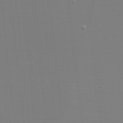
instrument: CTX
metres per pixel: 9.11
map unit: eHh
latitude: -6.0283
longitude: -83.5371
